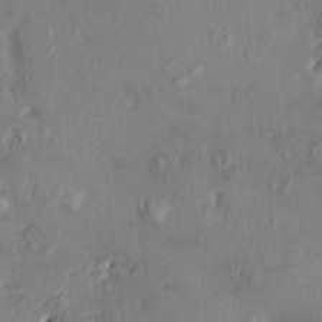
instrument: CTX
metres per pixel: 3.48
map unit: HNhu
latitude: 4.7813
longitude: 13.0675
